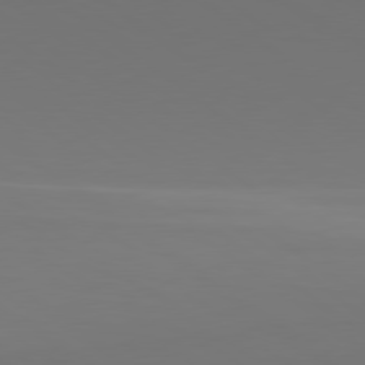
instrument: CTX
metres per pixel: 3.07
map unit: lApd
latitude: 79.8395
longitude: 158.8408
